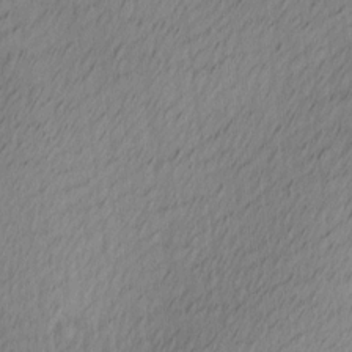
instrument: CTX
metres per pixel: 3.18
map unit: Ave
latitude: 13.3860
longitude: -106.3467
